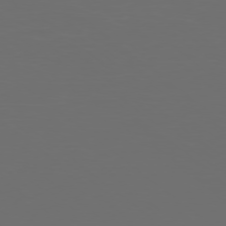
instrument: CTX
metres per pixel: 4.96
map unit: Ap
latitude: -78.2739
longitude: -97.4804
